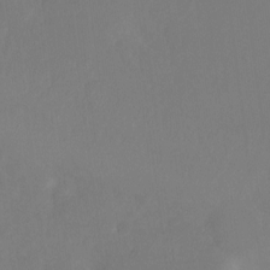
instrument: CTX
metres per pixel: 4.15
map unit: Hto
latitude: -10.4251
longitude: -37.7639
